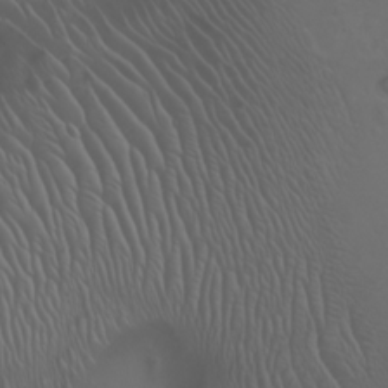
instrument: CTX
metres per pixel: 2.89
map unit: Nhu
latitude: -8.5385
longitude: -93.0647
